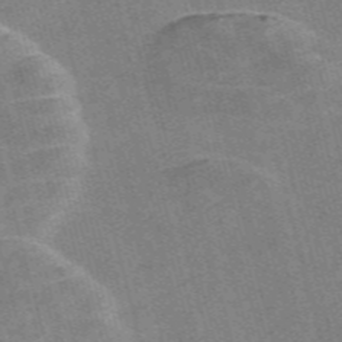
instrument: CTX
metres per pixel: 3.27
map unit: Nve
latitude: -58.6707
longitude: 64.6519
